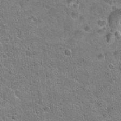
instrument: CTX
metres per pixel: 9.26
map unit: Hto
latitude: 21.0270
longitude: -49.2726
